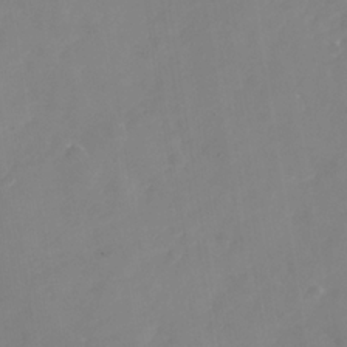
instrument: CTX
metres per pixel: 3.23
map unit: Nhe
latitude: -37.4076
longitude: -86.8002
